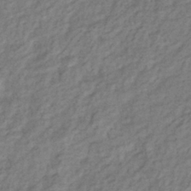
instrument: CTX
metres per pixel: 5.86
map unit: eHb
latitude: -38.1039
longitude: 76.0661
